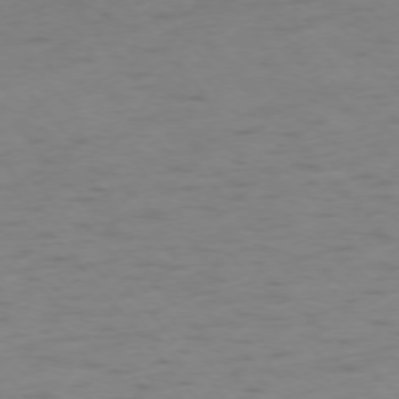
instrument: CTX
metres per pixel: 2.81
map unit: Ap
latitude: -75.7478
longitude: -66.4790
